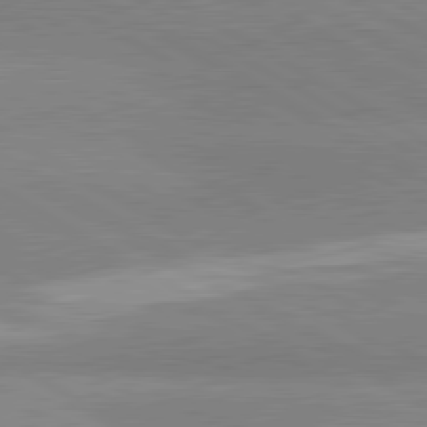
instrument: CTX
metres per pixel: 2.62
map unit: lApd
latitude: 80.9325
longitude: -178.3468
